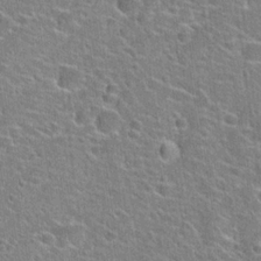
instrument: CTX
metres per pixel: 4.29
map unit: Hto
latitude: 22.9514
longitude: -44.9513
